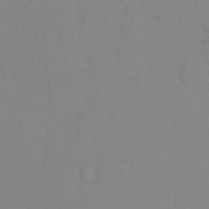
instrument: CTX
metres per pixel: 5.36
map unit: Ht
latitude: -8.5196
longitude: -34.7813
